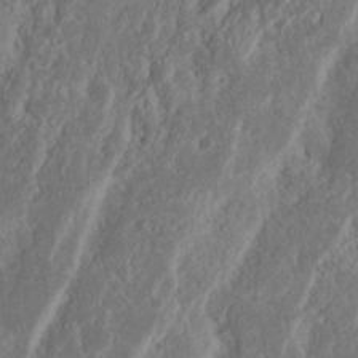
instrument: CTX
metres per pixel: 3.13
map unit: Nhu
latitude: 15.4427
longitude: -73.9717
